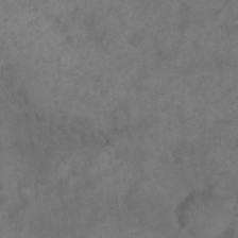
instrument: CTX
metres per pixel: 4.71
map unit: eHh
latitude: 17.6505
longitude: -63.9528
